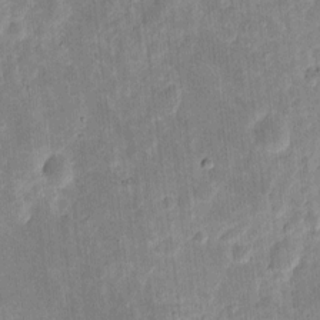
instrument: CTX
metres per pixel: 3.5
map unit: eHh
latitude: 8.3656
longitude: -71.7449
